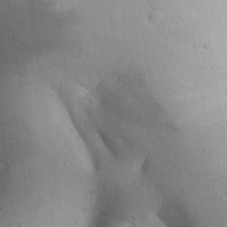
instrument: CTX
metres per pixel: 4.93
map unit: Aa
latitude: 30.6491
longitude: -145.3293
